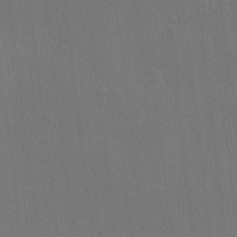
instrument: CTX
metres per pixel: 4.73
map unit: Nve
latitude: -8.8030
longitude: 175.7288
